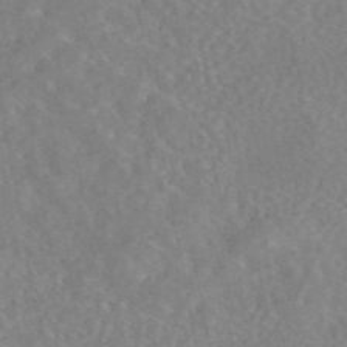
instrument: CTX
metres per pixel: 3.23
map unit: eAb
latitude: 45.3292
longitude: 125.8800
